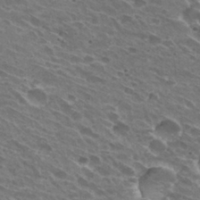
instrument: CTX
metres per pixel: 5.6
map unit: Hto
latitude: 31.6316
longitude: -42.7246
